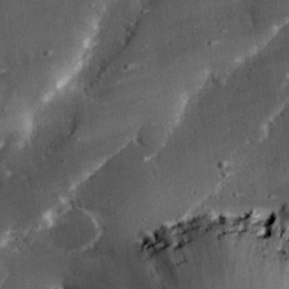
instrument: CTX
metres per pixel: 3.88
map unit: eHh
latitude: 24.8757
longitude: -90.0633
